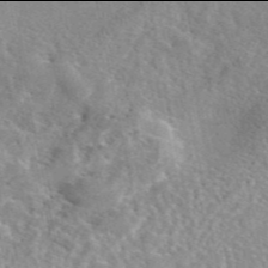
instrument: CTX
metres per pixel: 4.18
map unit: eAb
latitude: 45.9906
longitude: 111.6910
